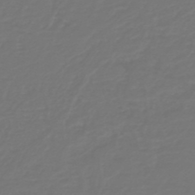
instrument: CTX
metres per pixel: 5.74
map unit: HNb
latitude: -47.1998
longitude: 55.5210
